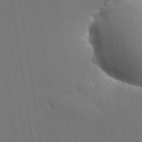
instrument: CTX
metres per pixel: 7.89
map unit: lHvf
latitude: 19.3103
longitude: 141.9178
